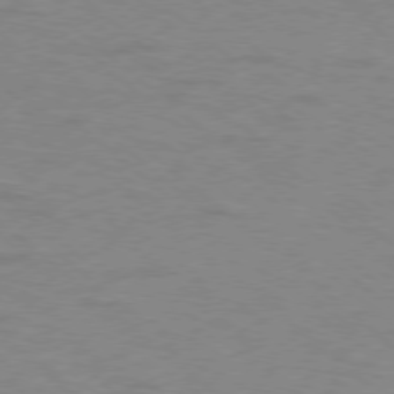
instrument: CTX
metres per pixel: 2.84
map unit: Ap
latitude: -78.7652
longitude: -68.3090
